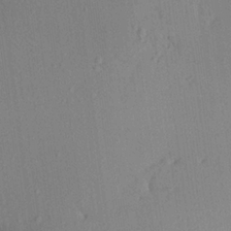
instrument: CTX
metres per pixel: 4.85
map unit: Aa
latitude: 21.3860
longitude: -147.1970
